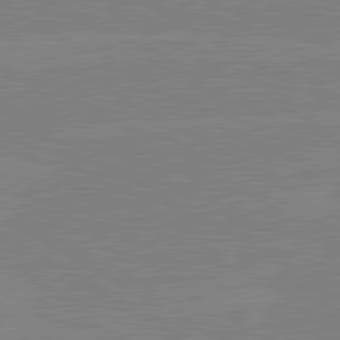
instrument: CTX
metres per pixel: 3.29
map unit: lApd
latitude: 80.3845
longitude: -126.5168
